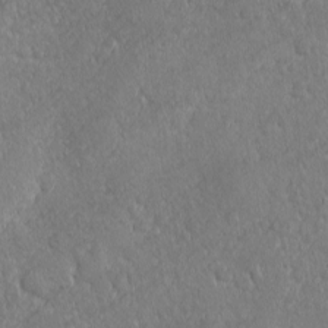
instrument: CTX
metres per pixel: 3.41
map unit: Ave
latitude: -10.5196
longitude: -120.4412
